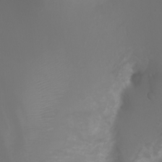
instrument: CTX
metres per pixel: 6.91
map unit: Ht
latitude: -2.9919
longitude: -61.9150
